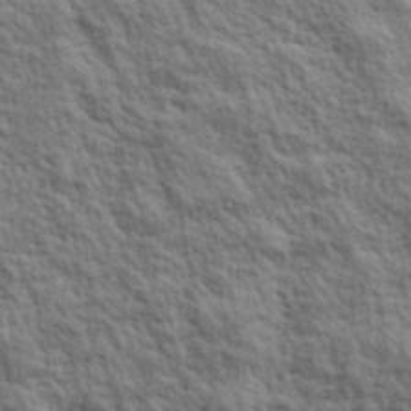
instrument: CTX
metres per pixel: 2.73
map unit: lHvf
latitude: 39.0080
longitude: -89.4805
